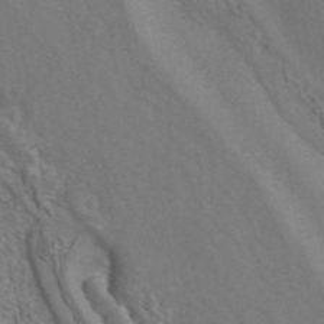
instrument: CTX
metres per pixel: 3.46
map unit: ANa
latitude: 42.4034
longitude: 30.9730
